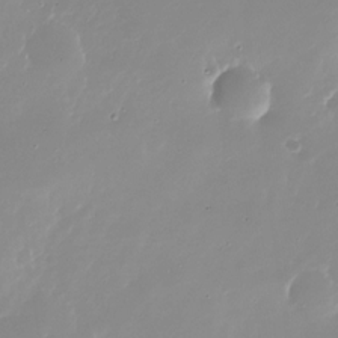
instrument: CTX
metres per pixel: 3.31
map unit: Nhu
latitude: -26.9919
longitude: -60.2711
